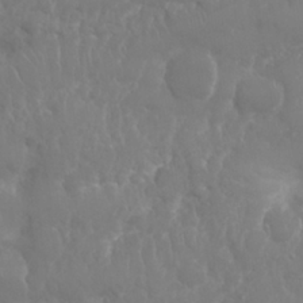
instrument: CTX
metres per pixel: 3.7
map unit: Nhu
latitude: 25.5371
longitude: -61.5560
